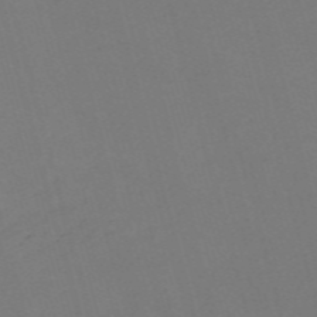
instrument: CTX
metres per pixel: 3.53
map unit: Nve
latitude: -58.6707
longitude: 58.2361
